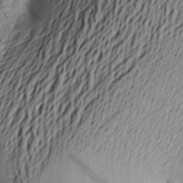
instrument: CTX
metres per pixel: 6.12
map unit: Aa
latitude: 23.4993
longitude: -150.1955
